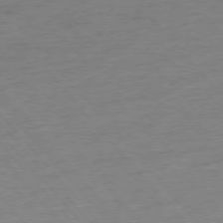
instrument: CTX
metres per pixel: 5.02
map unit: Hpe
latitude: -76.7841
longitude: -15.2537
